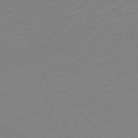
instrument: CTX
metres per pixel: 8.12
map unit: lHb
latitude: -45.1620
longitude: 59.3887
